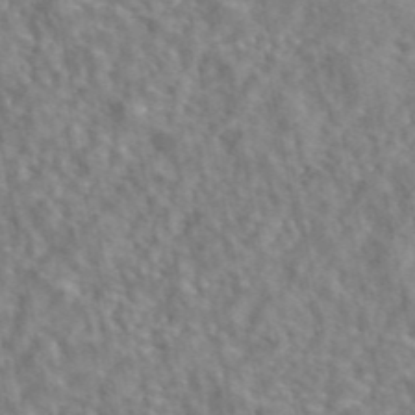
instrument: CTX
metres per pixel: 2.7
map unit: eAb
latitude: 43.3671
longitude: 108.2361
